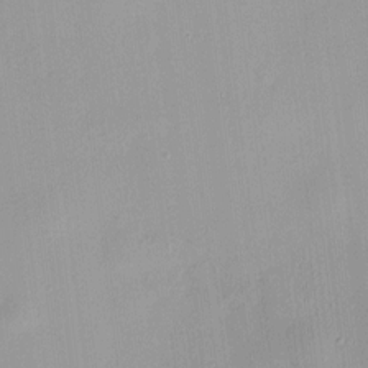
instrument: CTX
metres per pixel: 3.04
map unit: HNhu
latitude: 11.3293
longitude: 9.7855
